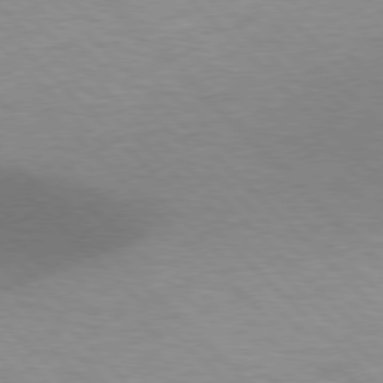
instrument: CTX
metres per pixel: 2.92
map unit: lApd
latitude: 77.0647
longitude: -51.1781
